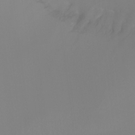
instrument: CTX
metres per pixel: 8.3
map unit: Ht
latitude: -13.2565
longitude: -50.6868
